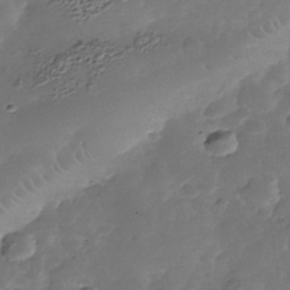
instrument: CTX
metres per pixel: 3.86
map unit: Nhe
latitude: -38.8975
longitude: -116.8191
